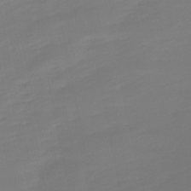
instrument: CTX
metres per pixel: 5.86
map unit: lHb
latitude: -49.7478
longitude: 79.8233
